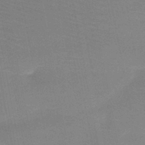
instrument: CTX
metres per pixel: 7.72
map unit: HNb
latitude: -46.4818
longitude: -44.5734
